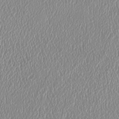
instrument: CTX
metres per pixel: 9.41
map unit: HNhu
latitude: -0.2173
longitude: -1.4993
